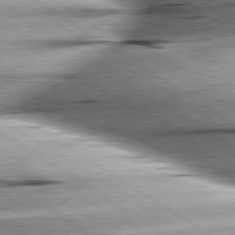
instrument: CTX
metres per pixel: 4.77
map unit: lApd
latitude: 79.7828
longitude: -155.7638
